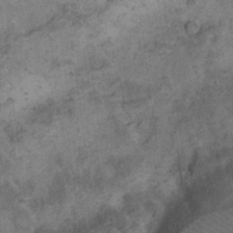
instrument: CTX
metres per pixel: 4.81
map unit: Nhu
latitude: 22.0444
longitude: -71.4804
